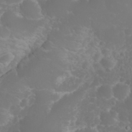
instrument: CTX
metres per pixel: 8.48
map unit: eHh
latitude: 31.0459
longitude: -65.1781
